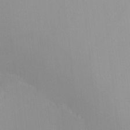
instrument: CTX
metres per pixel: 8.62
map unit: HNhu
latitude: 0.4223
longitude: -2.6679
